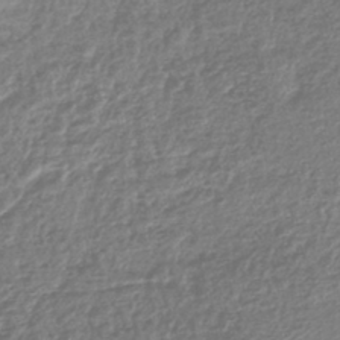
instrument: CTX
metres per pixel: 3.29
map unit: lHb
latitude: -42.2739
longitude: 68.8408
